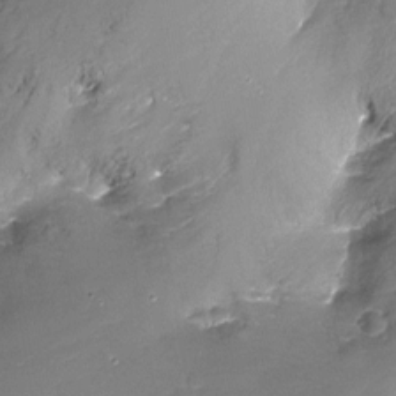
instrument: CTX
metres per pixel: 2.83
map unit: Ht
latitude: -16.8219
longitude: -48.4979
